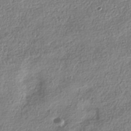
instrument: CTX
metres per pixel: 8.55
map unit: HNhu
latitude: -40.3495
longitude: 101.9745
